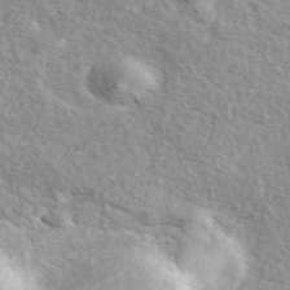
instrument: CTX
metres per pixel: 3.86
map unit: ANa
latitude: 44.4223
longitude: 47.4454
